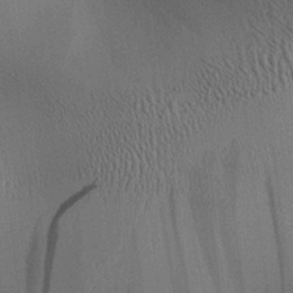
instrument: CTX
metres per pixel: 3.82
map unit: Aa
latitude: 25.6316
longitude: -134.7057
